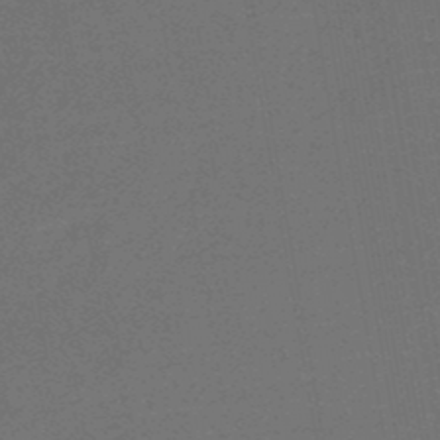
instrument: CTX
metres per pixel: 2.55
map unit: HNb
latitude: -48.5007
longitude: 59.8422
